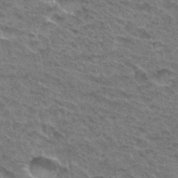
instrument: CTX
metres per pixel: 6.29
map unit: Hto
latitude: 32.6113
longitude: -47.0837
